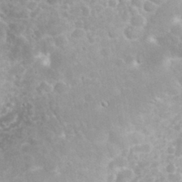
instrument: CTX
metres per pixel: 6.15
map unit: eHh
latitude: 32.0255
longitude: -61.2348
